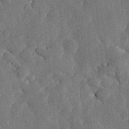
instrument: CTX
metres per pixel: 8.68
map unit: lHvf
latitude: 18.5168
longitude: -113.0836
